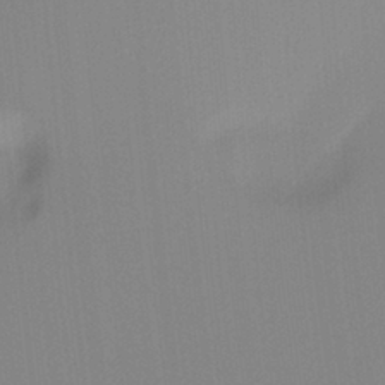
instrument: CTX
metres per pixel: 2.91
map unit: Hto
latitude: -8.4440
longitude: -49.3860
